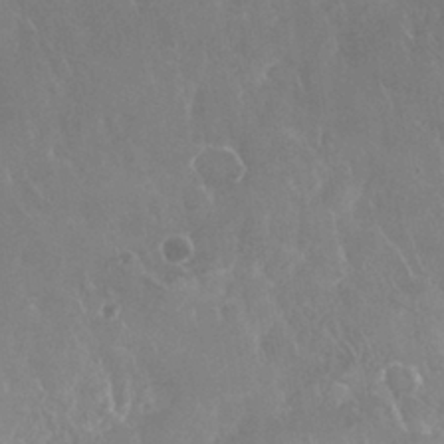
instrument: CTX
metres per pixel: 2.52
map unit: Nhu
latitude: 28.2522
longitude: -63.3293
